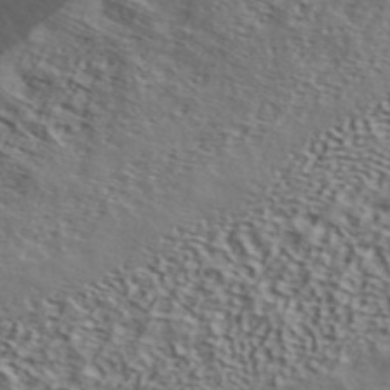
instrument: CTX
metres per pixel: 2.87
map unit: ANa
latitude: 42.2334
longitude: 50.7274
